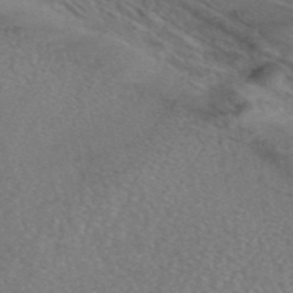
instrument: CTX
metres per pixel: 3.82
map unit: eAb
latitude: 45.9150
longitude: 109.8989
